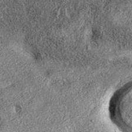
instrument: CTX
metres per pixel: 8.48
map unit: eAb
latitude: 36.7435
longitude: 107.0675
